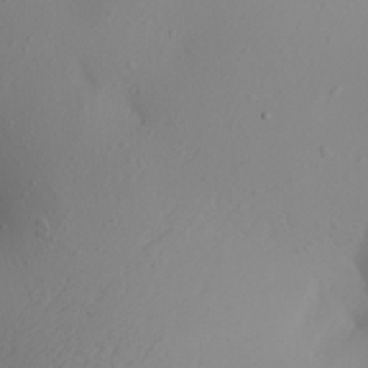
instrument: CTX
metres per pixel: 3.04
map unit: Aa
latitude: 25.1970
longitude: -144.4223
